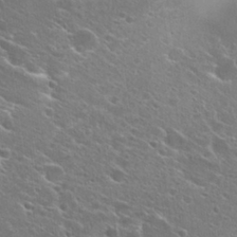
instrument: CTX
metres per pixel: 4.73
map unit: Hto
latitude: 26.3845
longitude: -44.8380
